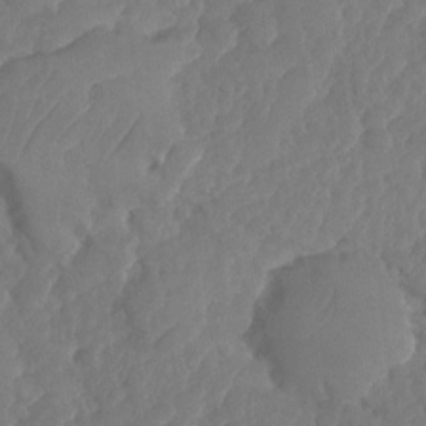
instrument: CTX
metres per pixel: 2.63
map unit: HNhu
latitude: -24.8786
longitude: 50.0472
